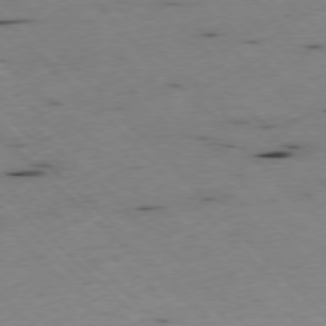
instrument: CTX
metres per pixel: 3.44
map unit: Ap
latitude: -77.3321
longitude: -60.4223
